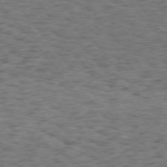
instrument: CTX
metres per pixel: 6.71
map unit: Hpe
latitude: 75.2915
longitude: -135.3481
